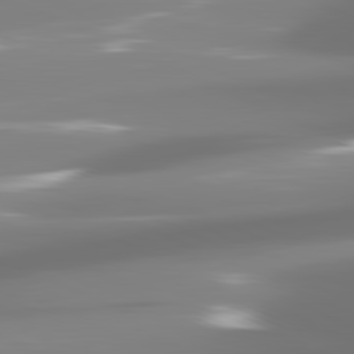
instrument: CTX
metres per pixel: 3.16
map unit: lApd
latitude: 81.6694
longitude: -137.2159
